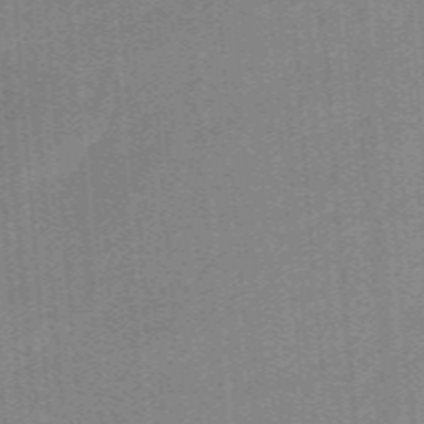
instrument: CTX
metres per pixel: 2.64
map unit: eHb
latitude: -44.6519
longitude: 87.4454
